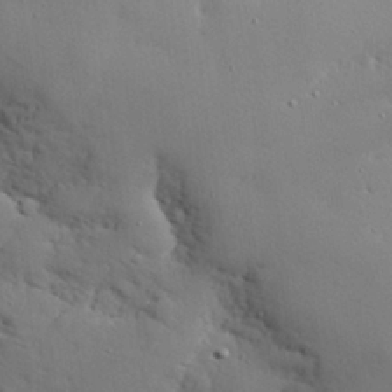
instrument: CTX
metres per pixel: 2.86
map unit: eHh
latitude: 29.1592
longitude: -82.1955
